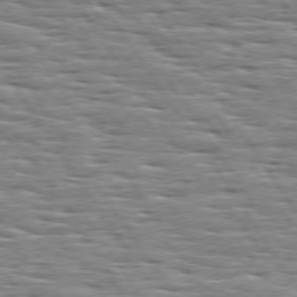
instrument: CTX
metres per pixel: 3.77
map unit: Hpe
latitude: 74.1578
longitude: -137.8773
